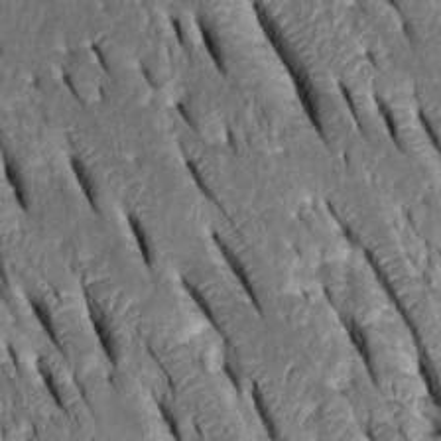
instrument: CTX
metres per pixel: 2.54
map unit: Htu
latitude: -0.8219
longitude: 148.8030
